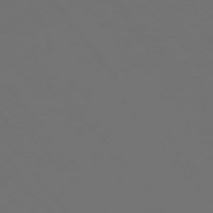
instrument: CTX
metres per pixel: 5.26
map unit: Ap
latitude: -75.1620
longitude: -76.9702
